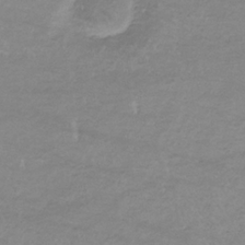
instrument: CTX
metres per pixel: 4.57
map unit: lHb
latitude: -34.0283
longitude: 70.4440
